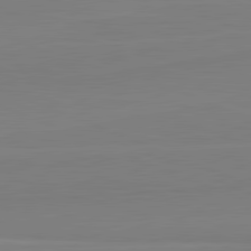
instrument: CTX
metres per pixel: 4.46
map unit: lApd
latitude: 81.9339
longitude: 165.3132
